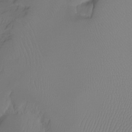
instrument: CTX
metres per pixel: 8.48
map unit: Ht
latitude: -7.3131
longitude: -29.8205
